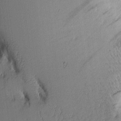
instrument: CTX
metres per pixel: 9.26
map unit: Aa
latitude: 9.4049
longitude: -127.2915
